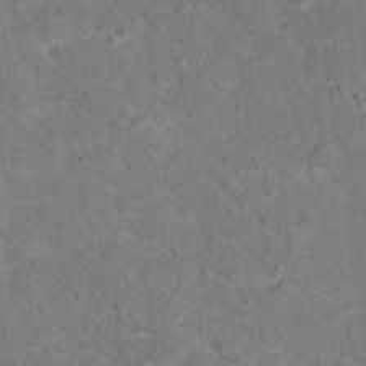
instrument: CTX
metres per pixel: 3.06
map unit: Hto
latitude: 17.0836
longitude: -38.0822
